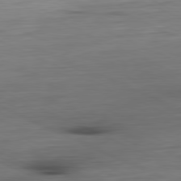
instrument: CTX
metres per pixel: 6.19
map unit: Ap
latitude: -81.4833
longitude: -68.8758
